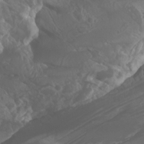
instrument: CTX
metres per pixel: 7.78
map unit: Htu
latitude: -5.2754
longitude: -75.7639
